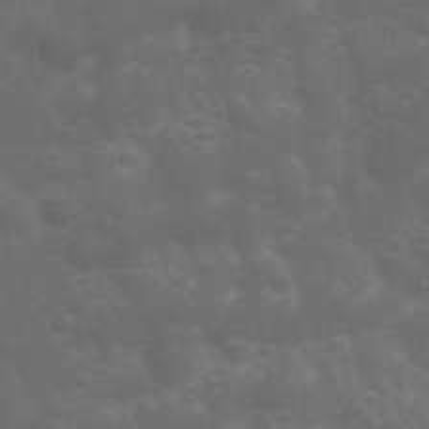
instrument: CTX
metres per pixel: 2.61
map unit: Nhu
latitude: 23.3671
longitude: -61.8772
